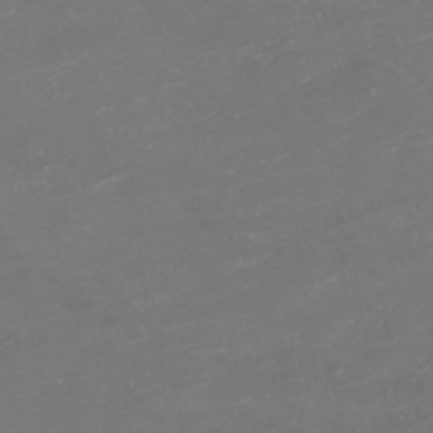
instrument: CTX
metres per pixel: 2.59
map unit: eHh
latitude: -1.1998
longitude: -78.8758
